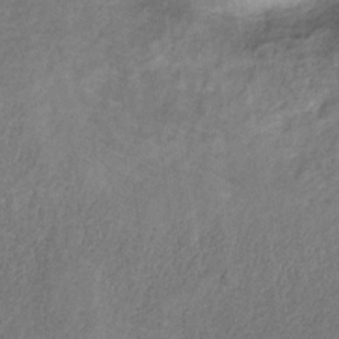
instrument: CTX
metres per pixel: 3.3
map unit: HNb
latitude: -32.3118
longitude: 59.3887
